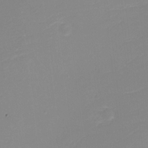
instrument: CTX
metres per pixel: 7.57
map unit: eHh
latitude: -4.0094
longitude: -76.8758
